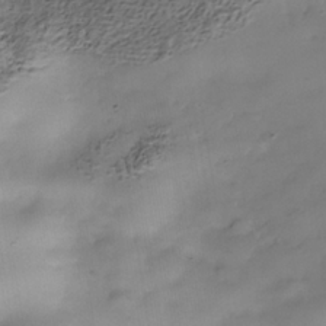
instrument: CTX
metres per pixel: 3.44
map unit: Nhe
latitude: -37.9556
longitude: -117.2159
